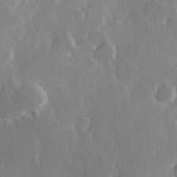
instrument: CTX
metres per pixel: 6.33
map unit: Hve
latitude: 23.2915
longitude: 146.4251
